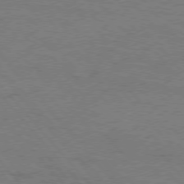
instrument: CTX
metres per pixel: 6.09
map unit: Hpe
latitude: 75.7639
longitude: -152.2901
